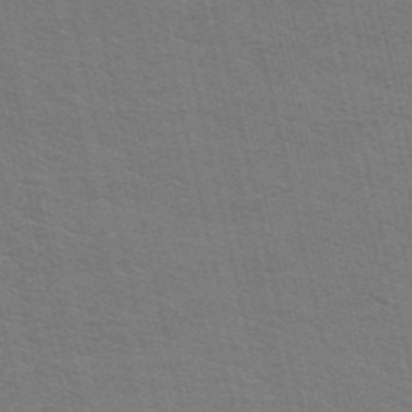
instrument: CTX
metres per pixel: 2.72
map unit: HNb
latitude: -52.0472
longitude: -44.6112
